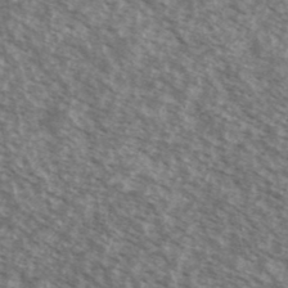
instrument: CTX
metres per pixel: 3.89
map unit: Ave
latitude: 38.7624
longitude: -111.1970
